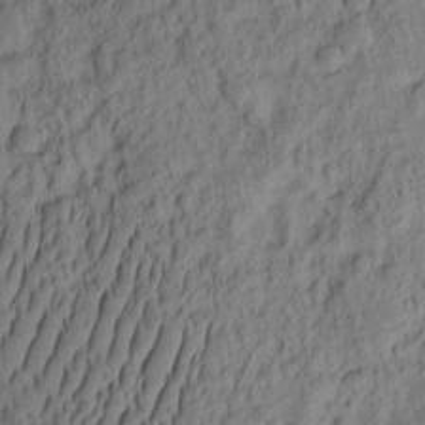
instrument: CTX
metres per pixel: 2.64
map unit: eHh
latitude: -2.4251
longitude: 17.5399
